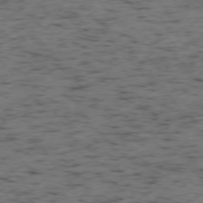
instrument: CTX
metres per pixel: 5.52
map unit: Ap
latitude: -76.0094
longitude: -61.4993
